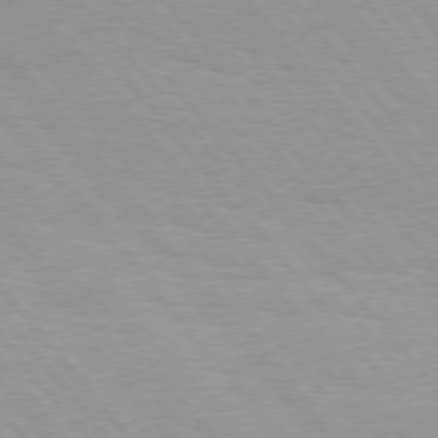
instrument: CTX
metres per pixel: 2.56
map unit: Hpe
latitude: 76.2144
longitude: -153.0837
